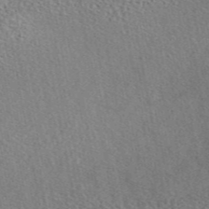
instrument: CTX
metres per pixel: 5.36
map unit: eAb
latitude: 45.4615
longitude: 113.1998
